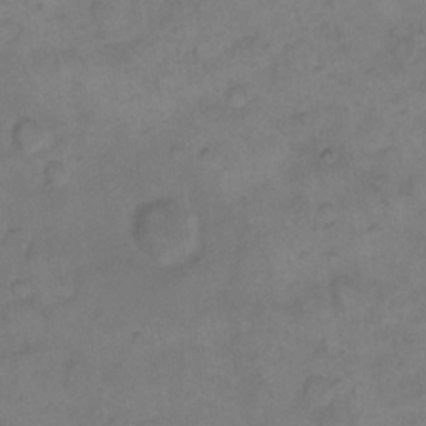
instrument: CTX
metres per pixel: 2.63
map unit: eHh
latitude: 14.3279
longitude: -65.9339
